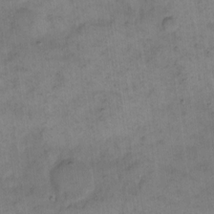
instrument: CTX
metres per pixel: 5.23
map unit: eHh
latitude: 14.1578
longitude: -66.1766
